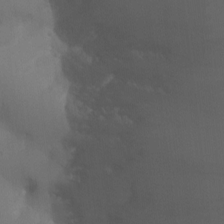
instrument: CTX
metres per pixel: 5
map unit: Ht
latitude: 1.9150
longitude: -23.3482
